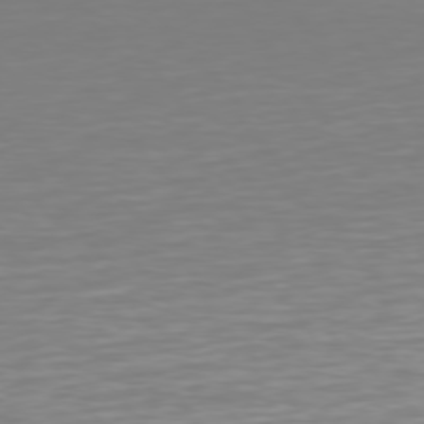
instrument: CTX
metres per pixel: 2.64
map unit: Hpe
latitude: 75.4426
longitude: -123.8583
